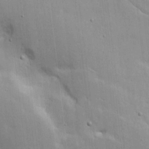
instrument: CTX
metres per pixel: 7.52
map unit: lAvf
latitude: 16.1200
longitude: -125.2537
